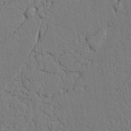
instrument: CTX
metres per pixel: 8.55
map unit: Nhu
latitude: 20.1011
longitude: -76.0822
